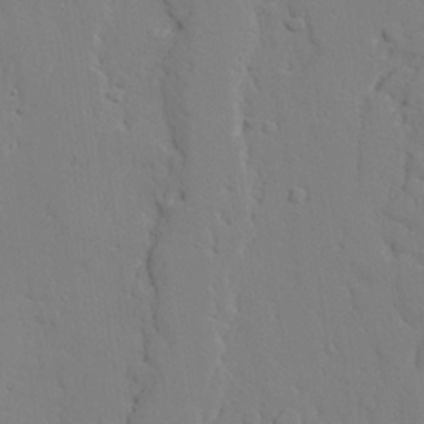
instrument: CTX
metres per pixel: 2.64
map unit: lAvf
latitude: 25.3292
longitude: -109.7449
